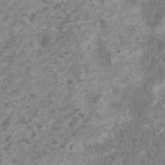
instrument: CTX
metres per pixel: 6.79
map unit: HNhu
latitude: 1.9150
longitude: -1.8016
